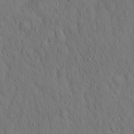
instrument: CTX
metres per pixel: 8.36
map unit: Hto
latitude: 15.8017
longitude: -59.9150
